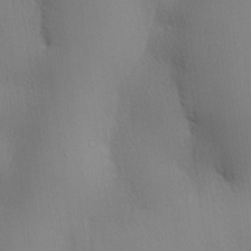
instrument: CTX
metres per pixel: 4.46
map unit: lHvf
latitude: 21.3104
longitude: 141.3321
